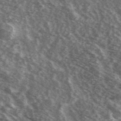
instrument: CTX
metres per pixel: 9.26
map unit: Ave
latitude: 39.6694
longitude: -109.1403
